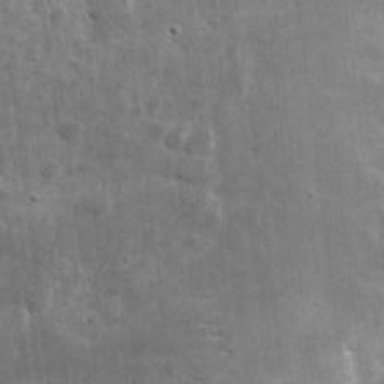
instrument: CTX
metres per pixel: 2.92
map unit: eHh
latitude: 7.9906
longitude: -72.7058
